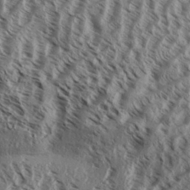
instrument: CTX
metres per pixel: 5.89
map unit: Aa
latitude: 32.7057
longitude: -137.8961
